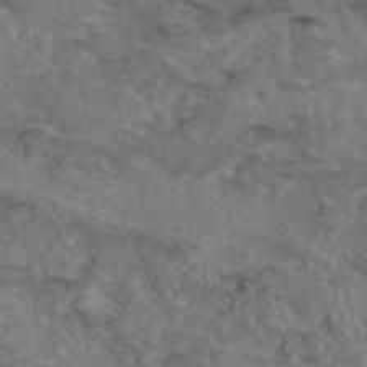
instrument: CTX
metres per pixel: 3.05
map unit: eAb
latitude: 43.4993
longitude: 103.7478
